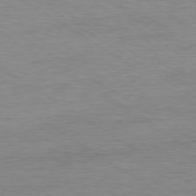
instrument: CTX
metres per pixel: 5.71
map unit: Ap
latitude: -80.7463
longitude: -79.8961
